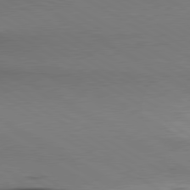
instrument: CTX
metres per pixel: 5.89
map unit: lApd
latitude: 80.2711
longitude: 163.9367
